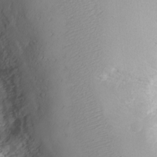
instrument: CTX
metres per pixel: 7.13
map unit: eHh
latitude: -8.4629
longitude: -69.6883
